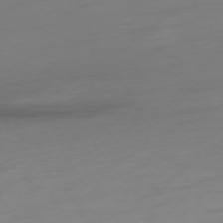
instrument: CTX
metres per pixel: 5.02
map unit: Hpe
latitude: -75.5588
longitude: -15.6316
